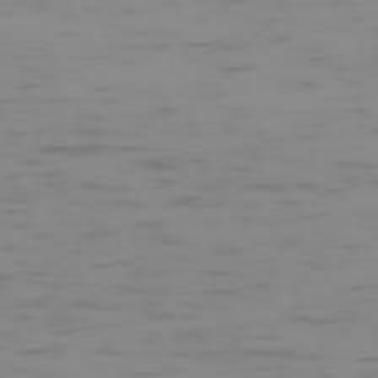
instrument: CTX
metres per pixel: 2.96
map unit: Hpe
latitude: -74.5763
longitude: 7.3131
